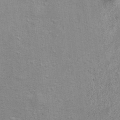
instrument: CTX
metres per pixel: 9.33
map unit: Ht
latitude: 11.9528
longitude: -39.5560
